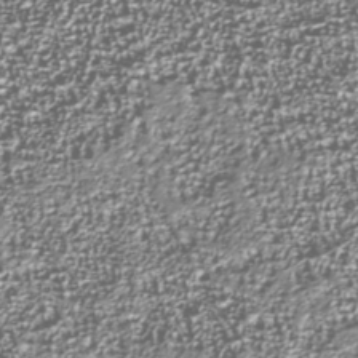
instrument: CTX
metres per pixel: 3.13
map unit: Nhu
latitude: -38.2551
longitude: -82.1199
